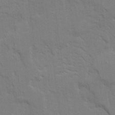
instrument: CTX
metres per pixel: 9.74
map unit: Ave
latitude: 23.2915
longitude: -130.4412
